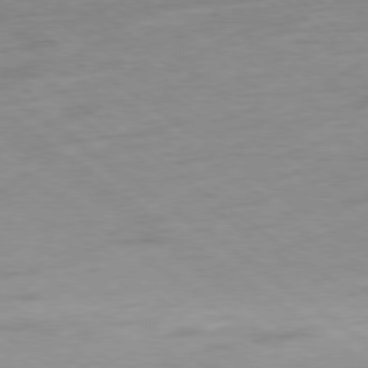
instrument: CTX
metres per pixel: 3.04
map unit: Hpe
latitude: -78.7274
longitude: -22.8947
